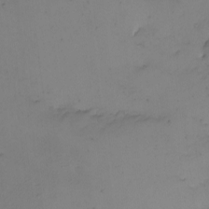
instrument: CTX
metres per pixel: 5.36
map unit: eHh
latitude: -2.4628
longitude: -73.9151
